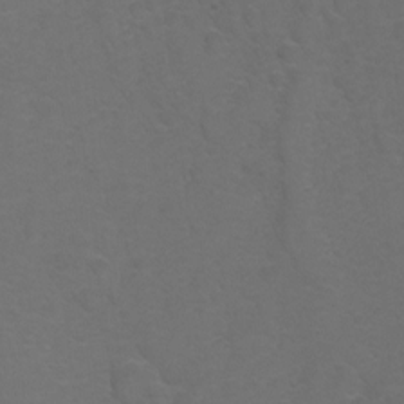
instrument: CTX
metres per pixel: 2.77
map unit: Hto
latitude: 5.9717
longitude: -30.9136
